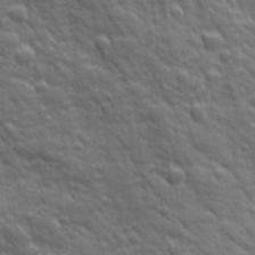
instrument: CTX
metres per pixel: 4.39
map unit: Ave
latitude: 19.4804
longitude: -133.6505
